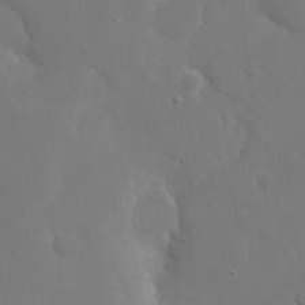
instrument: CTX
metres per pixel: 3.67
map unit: eHh
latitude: 19.8016
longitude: -67.1970
